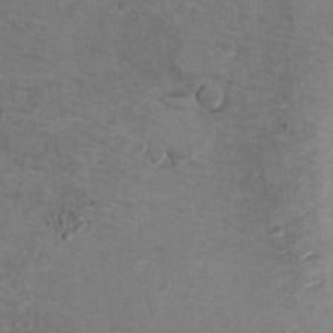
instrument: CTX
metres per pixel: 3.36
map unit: Ht
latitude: 9.6883
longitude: -32.1389
